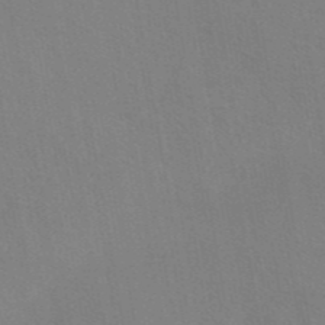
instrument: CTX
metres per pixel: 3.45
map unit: eAb
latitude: 45.2348
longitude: 113.2187
